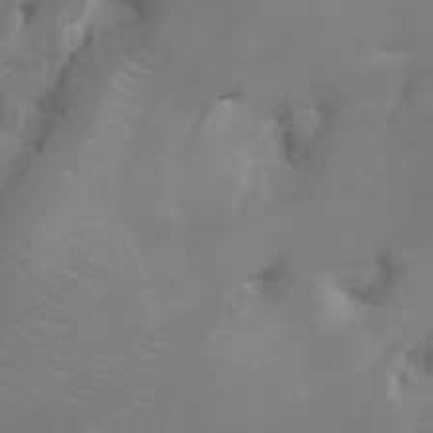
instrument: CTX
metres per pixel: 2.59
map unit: HNhu
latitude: 6.4223
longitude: 14.1039
